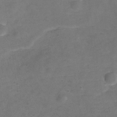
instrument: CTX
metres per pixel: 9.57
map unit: Hve
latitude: -29.8422
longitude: 92.6329
